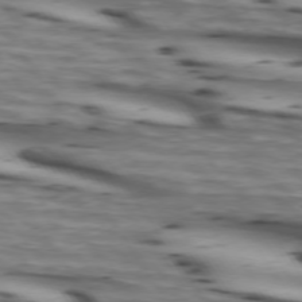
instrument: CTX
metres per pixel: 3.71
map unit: lApd
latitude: 73.8962
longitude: -64.2711
